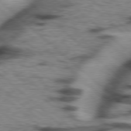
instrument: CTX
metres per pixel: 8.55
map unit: Hpe
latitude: 77.7638
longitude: -156.1010
